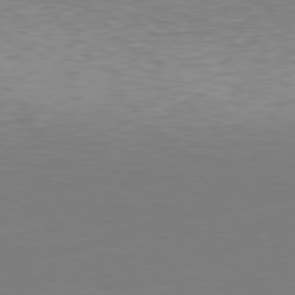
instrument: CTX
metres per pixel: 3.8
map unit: Hpe
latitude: 78.3468
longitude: -134.8758
